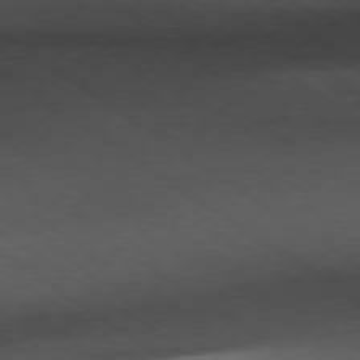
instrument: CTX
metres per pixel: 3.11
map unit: Hpe
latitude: -79.1620
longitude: 12.7274
